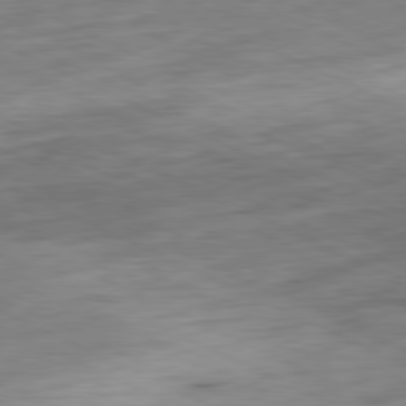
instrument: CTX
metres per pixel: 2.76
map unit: Ap
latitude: -81.1809
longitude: -71.9906
